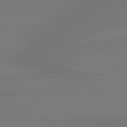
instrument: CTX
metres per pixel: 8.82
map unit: lApd
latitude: 79.0837
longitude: -143.4804
